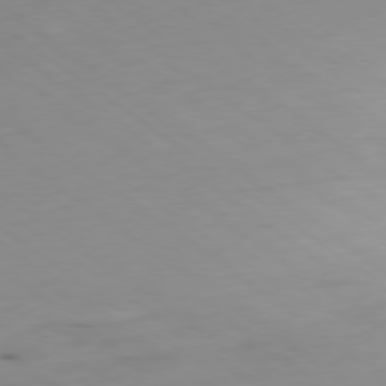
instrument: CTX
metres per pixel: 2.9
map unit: Ap
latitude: -79.4832
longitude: -73.4238
